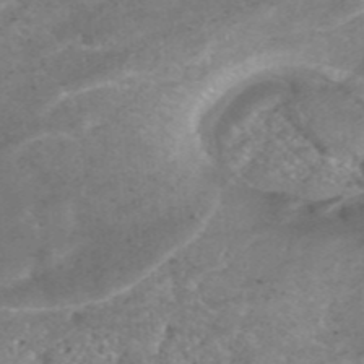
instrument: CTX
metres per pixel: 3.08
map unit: ANa
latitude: -41.9367
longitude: 103.9556
